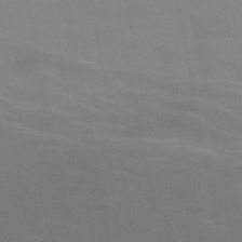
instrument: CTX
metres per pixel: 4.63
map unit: HNb
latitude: -49.1620
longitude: -47.8962
